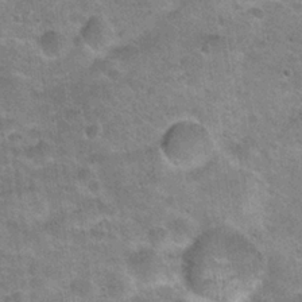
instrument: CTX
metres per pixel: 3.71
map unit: Hto
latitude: 21.1970
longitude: -49.1214
